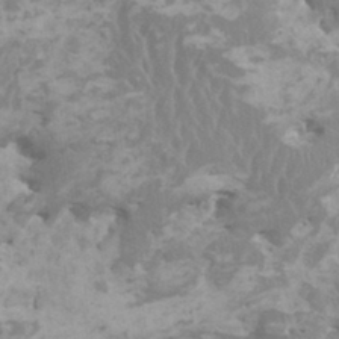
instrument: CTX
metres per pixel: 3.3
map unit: HNhu
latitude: -0.2740
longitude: 4.0283
